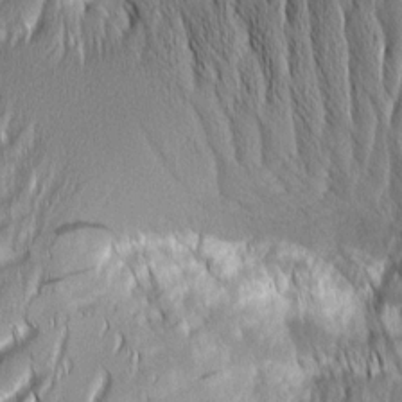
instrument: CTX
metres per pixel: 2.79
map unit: Aa
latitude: 8.1767
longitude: -130.8191
